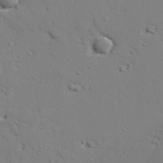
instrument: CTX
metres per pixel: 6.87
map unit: lAvf
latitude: 26.1011
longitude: -110.0633
